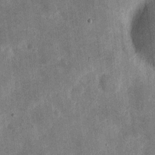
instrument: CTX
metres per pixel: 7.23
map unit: eHh
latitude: 4.9325
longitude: -71.5938
